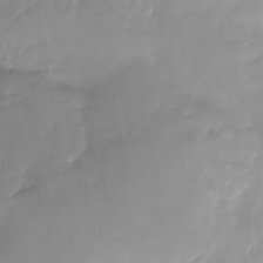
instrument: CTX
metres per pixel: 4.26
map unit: Nhu
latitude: -29.7289
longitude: -71.5938
